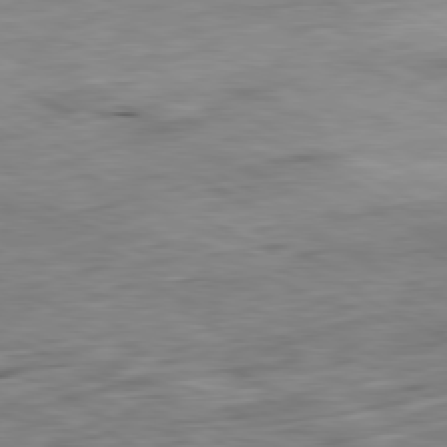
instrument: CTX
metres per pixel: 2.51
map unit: Ap
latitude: -80.9542
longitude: -80.9325
